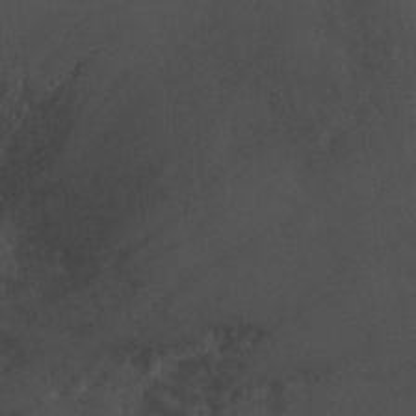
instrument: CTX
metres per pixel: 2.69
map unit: Ht
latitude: -3.0297
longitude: -15.8962
